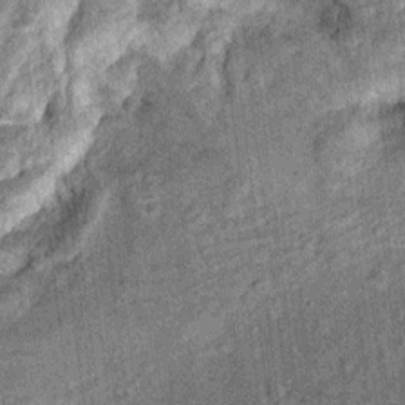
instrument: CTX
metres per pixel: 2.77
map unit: Ht
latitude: 9.9528
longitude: -38.7813
